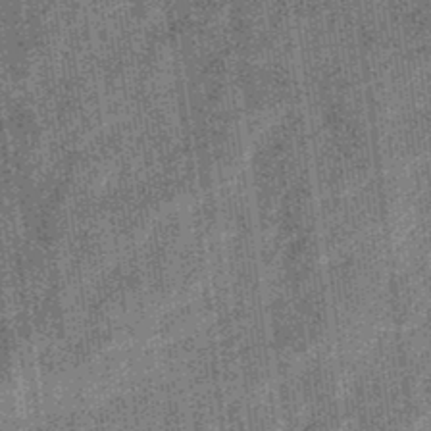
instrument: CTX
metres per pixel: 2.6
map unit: eHb
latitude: -32.8597
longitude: 74.1039
